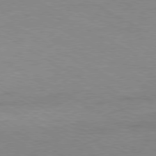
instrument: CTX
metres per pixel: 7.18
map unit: Ap
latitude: -80.3307
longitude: -86.7813
